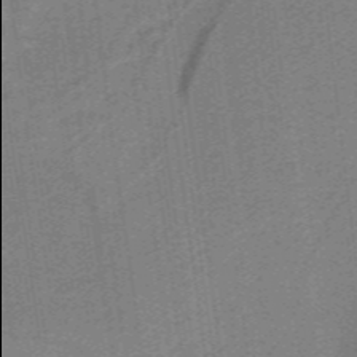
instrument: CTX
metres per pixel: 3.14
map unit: lHb
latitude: -39.4832
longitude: 54.0094
